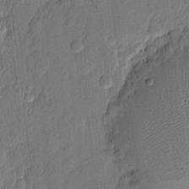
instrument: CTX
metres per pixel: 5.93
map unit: eHh
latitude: 6.4223
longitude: -73.9151
